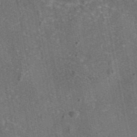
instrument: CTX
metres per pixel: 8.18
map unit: eAb
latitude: 46.1200
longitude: 107.0865
